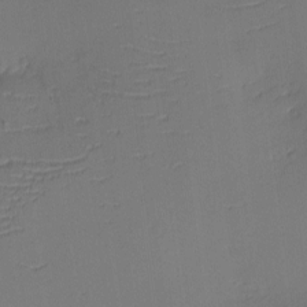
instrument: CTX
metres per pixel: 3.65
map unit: eHh
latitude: -3.4076
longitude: -79.5371
